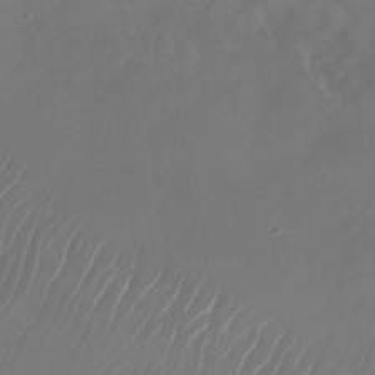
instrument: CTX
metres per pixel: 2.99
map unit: Nhu
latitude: -27.8044
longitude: -71.2537
